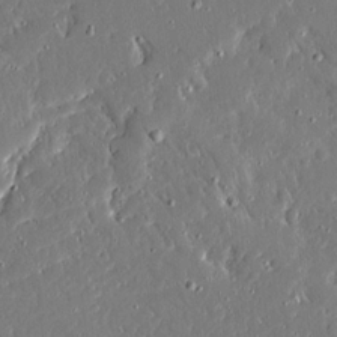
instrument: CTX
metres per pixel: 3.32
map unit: Ave
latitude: 16.8569
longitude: -140.6679
